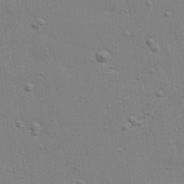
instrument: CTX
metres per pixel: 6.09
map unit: Hve
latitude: 26.7813
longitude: -92.9135
